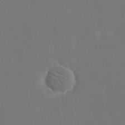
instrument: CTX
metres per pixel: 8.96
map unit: eHh
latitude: 19.4426
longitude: -67.2914
